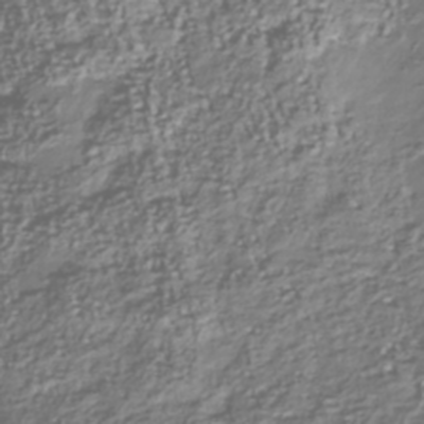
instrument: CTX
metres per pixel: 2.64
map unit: Nhu
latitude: -40.2739
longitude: -82.7057
